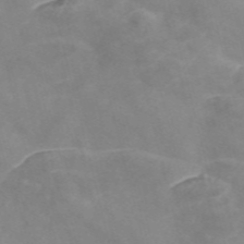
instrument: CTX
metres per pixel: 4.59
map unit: Nve
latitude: -57.7100
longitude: 58.4628
